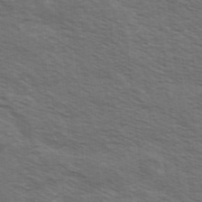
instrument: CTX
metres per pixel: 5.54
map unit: Hve
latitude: 31.6883
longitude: 149.9367
